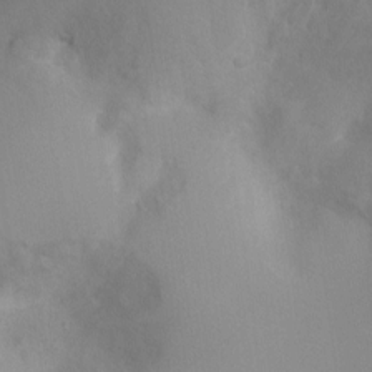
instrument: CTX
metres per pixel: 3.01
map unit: Ht
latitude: -4.3306
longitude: -28.9513
